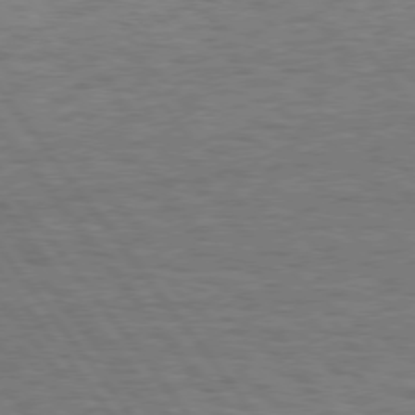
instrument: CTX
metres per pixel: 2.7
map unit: Hpe
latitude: 75.6694
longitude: -136.3468
